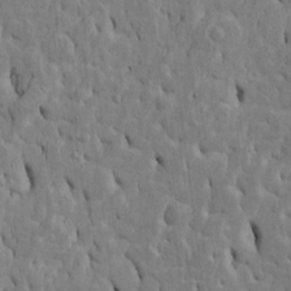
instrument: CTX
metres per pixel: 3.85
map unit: Htu
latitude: -4.5196
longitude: 156.7085
